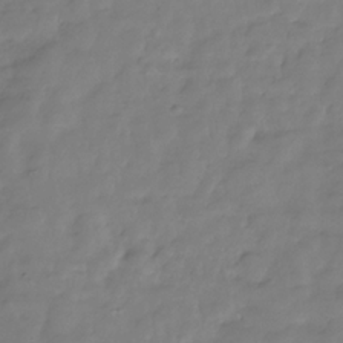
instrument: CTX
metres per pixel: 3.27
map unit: Hve
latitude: -31.4076
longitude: 91.2376
